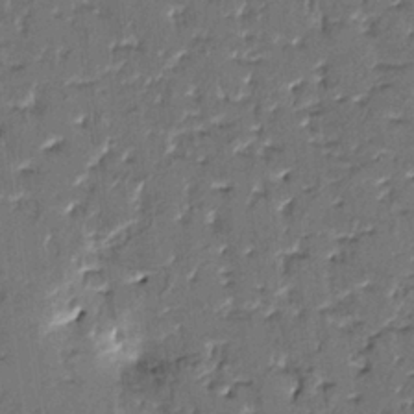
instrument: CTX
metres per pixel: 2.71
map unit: HNhu
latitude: 4.1389
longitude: 8.5196
